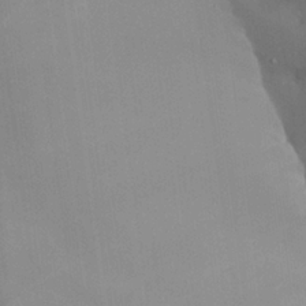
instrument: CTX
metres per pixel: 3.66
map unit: Aa
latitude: 25.7260
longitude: -128.2900
